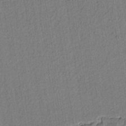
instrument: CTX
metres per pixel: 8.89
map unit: lAvf
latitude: 8.8002
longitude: 165.1809
